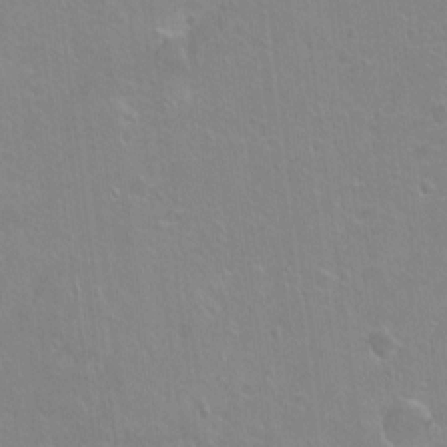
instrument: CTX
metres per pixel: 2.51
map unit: Ht
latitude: -5.9745
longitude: -36.8380
